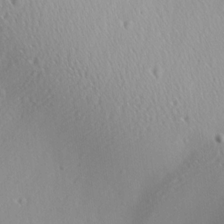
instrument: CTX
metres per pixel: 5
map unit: Aa
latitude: 12.8002
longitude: -142.6302
